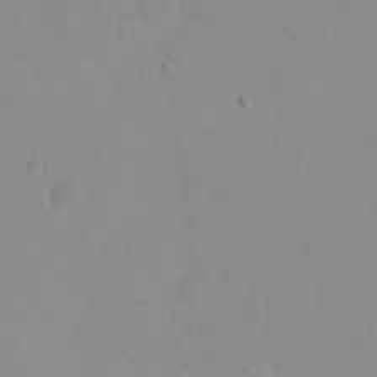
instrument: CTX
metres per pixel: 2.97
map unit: eHh
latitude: 21.2537
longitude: -64.6113
